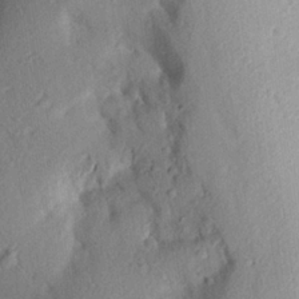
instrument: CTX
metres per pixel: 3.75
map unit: Aa
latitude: 23.3293
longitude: -150.1200
